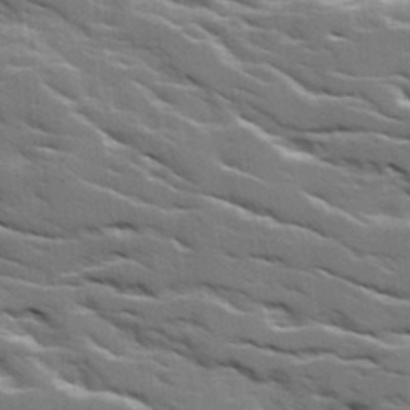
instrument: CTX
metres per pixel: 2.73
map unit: Ave
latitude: 18.1577
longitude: -129.9717
